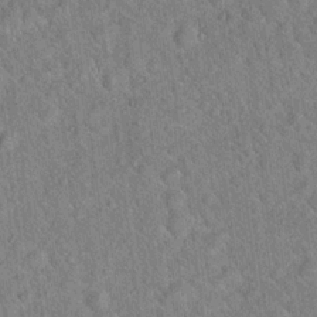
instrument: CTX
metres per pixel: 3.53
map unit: Hto
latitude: 17.6127
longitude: -52.4601
